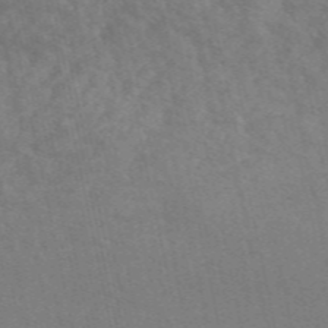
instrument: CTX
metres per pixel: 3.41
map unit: ANa
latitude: 49.9150
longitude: -72.3468
